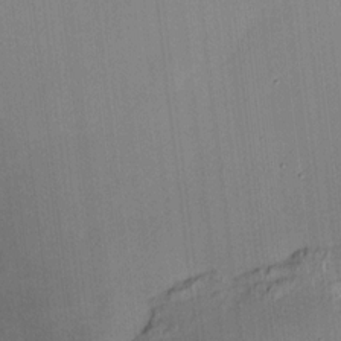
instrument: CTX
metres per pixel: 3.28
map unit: HNhu
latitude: 10.7624
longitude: 9.9367
